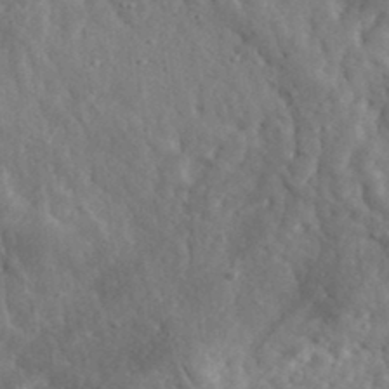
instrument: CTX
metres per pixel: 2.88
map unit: eHh
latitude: 33.9717
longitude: -78.1578
